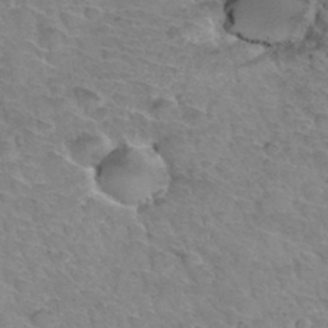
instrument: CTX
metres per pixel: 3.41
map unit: Hto
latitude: 34.2900
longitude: -46.1767
